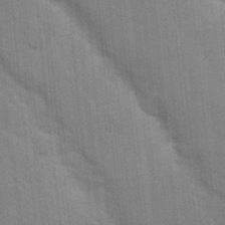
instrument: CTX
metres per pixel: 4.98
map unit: Nhu
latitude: 15.4805
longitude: -29.9150
